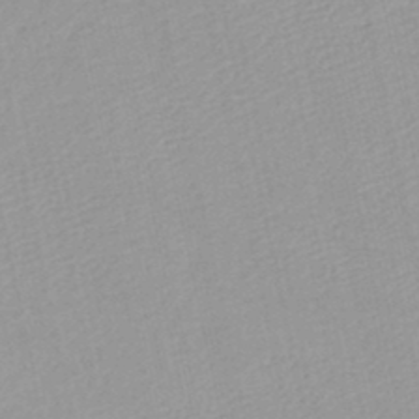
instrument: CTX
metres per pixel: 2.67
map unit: lHb
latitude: -45.9745
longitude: 70.1795
